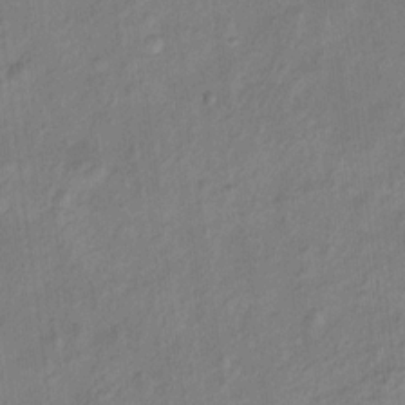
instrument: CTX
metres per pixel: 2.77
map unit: Ht
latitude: 10.8947
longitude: -40.2900
